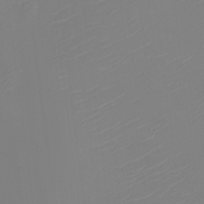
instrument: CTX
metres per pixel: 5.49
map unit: eHh
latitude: -5.8800
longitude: -87.7827
